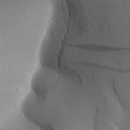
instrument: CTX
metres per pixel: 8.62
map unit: Aa
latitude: 30.8758
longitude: -141.5938
